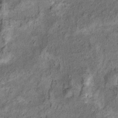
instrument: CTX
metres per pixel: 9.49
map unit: Ht
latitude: 10.3845
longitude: -39.7827
